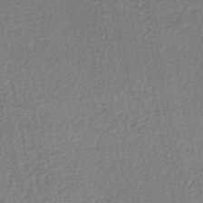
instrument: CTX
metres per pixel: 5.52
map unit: HNhu
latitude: -49.2943
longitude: 101.7477
